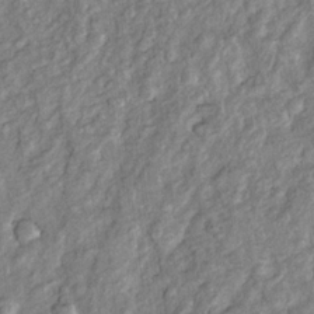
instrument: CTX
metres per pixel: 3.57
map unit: Htu
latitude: -5.3887
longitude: 154.8786
